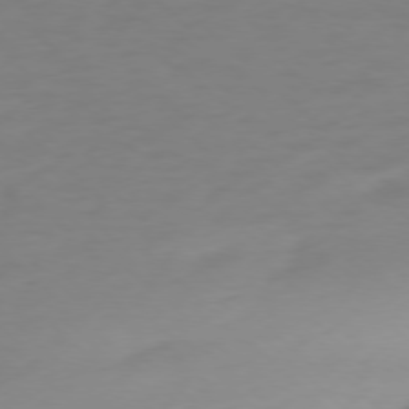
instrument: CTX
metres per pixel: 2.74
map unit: Ap
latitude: -77.7478
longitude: -67.7260
